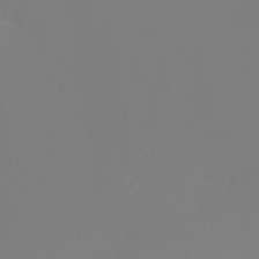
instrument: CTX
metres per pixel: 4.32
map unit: Nhu
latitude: -4.1794
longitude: -91.8205
